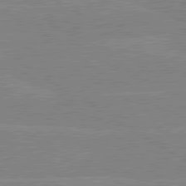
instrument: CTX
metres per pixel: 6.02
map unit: lApd
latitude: 80.2522
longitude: -125.6127
